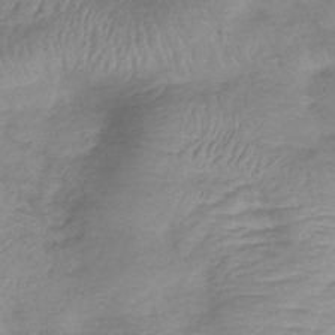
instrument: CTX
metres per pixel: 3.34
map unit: lHb
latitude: -41.0108
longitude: 78.5007
